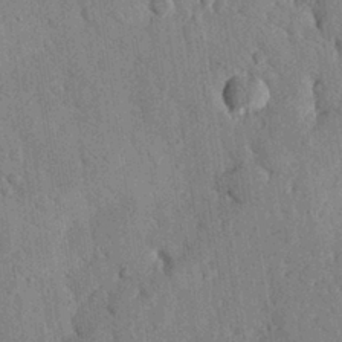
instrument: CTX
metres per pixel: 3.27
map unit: eHh
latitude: 27.8772
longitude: -79.4994
